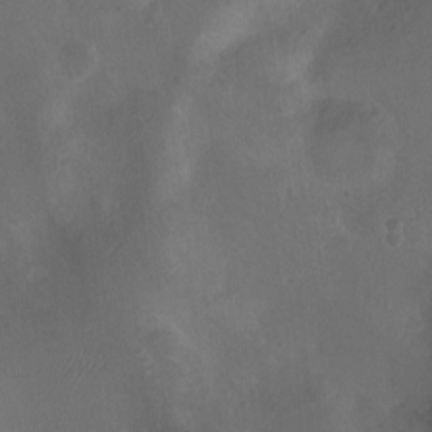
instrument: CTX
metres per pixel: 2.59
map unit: Nhu
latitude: -12.5196
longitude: -41.4804
